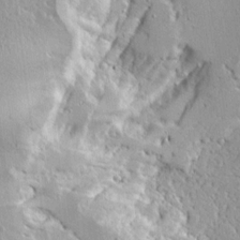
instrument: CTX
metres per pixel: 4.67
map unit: Ave
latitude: 13.0270
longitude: -138.3656
